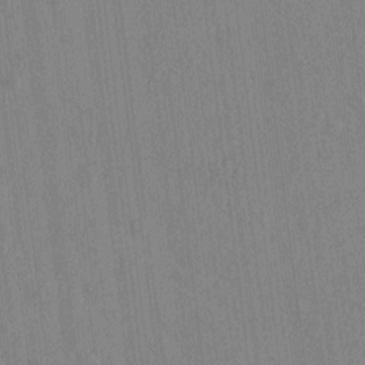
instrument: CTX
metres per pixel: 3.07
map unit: HNhu
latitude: -3.6721
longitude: 14.4440
